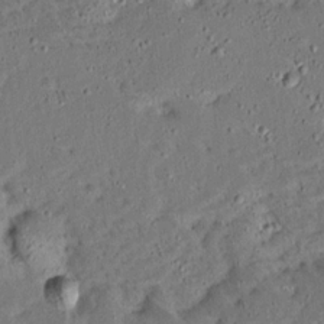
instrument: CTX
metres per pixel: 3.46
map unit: Ave
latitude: 14.1956
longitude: -138.8569
